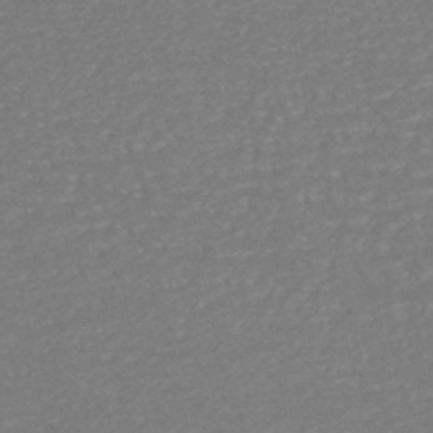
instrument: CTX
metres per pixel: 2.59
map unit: HNhu
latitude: -46.6896
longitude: 105.7477
